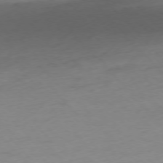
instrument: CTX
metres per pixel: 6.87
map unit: Ap
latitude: -76.8408
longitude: -63.8206
